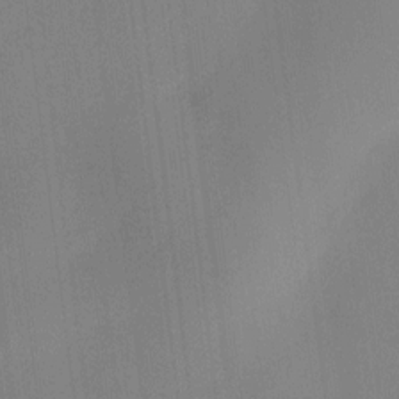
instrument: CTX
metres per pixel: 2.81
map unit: HNhu
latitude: 11.3860
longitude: 9.3887
